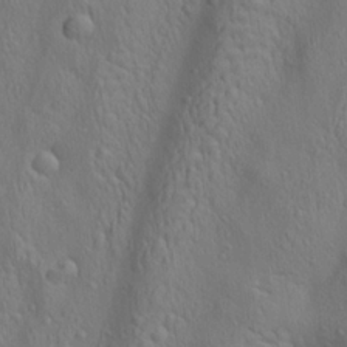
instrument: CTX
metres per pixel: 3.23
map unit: lAa
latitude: 22.5924
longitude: -138.0444
